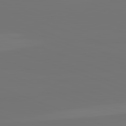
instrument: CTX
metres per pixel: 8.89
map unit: lApd
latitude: 82.6112
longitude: 154.8597
